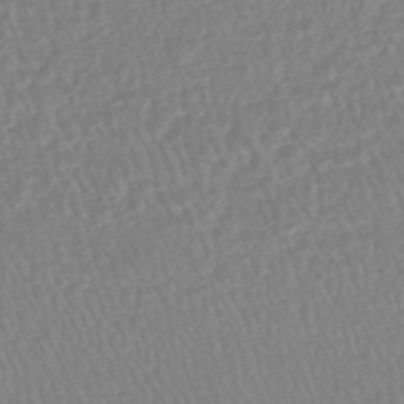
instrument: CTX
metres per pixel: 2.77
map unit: HNhu
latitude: -48.1984
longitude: 102.0850
